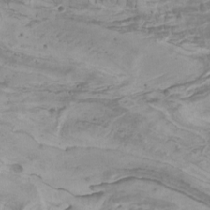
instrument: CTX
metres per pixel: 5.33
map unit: Htu
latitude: -6.8408
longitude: -75.2159
